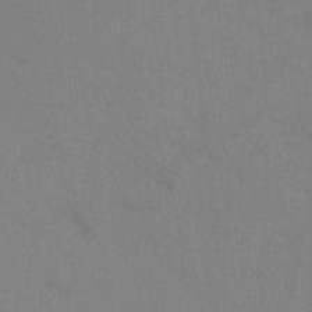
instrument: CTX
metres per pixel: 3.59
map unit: Ht
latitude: -8.4062
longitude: -32.9325
